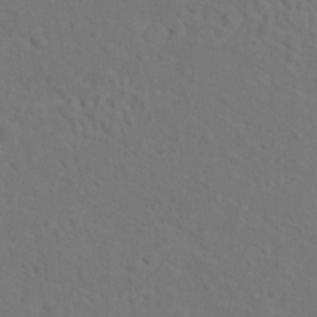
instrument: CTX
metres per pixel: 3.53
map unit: Hto
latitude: 12.3278
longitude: -37.3482
